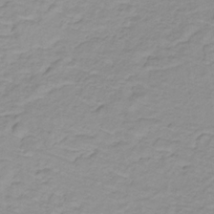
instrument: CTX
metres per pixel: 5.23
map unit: lHb
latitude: -31.8422
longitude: 65.9367
